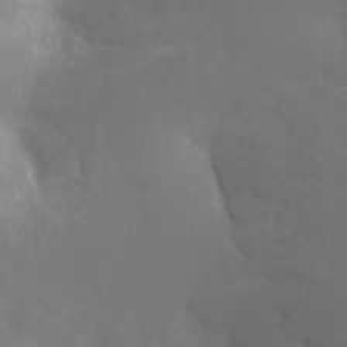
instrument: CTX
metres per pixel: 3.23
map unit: Ht
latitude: -4.8975
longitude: -25.3859
